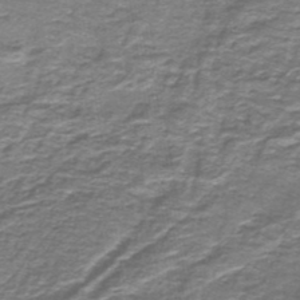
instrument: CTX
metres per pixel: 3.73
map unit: lHb
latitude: -40.9353
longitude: 56.3306
